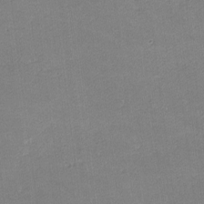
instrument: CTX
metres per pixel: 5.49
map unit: lHvf
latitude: -11.6155
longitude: -104.0255
